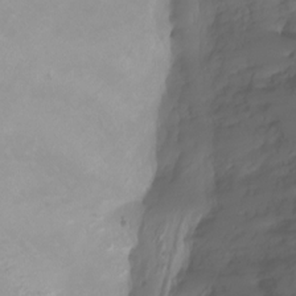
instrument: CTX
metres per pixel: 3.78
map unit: Ht
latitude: -6.0661
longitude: -30.2145
